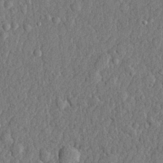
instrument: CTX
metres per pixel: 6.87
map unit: lHvf
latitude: 22.5924
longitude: 143.0486
